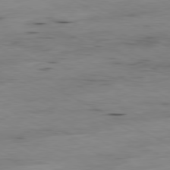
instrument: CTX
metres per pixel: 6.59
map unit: Ap
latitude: -80.8975
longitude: -92.4034
